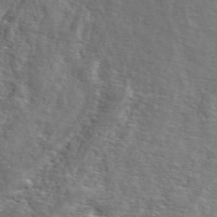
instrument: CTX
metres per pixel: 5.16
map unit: ANa
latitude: 49.3860
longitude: -76.1011
